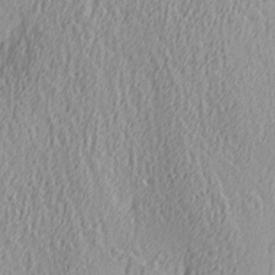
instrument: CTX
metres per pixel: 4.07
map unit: lAa
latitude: 4.0822
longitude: -113.3104
